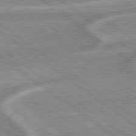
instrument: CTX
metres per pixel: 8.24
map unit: lApd
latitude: 79.2537
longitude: -169.0648
